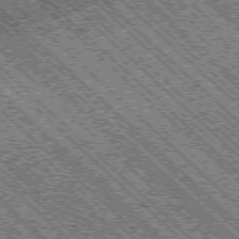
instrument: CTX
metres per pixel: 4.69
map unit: Ap
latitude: -76.1984
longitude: -96.7813
